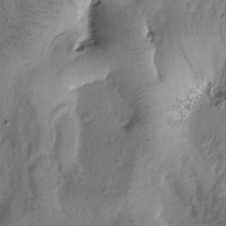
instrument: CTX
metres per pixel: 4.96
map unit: Htu
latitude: -0.1984
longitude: 174.6707
